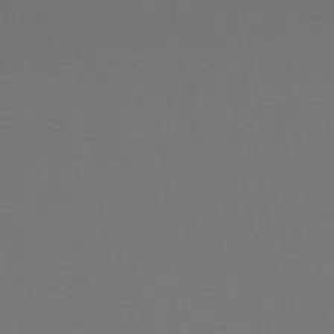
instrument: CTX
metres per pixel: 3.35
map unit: lHb
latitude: -43.9178
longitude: 53.0675
